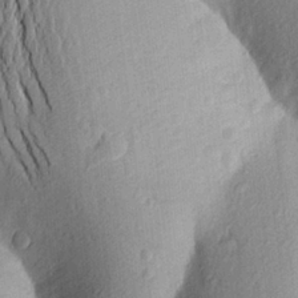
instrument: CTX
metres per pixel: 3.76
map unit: Aa
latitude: 24.8757
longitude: -150.1011
